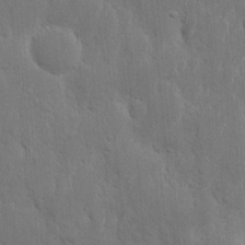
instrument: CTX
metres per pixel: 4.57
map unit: eHh
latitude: 11.0270
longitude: -72.6491
